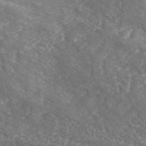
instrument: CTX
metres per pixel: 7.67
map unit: eHh
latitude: 36.8758
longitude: -138.9514
